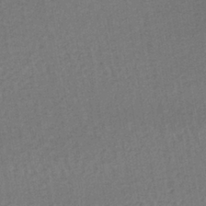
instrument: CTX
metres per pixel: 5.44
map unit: lHb
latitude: -38.5574
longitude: 71.3321
